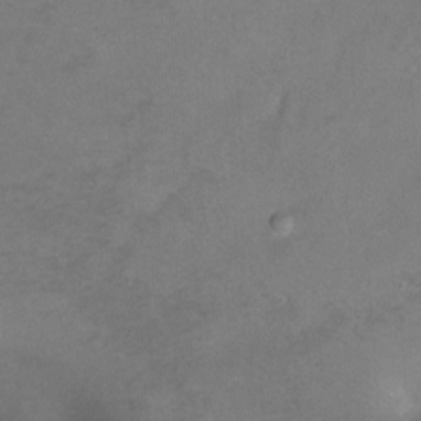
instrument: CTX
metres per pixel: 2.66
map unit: Ht
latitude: -7.0297
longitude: -35.1403
